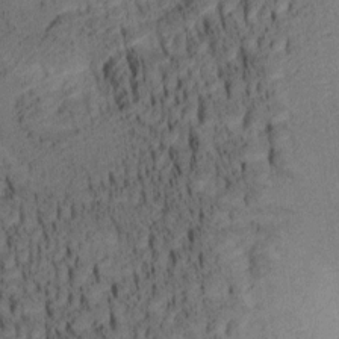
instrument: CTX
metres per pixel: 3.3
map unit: lAa
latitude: 4.1767
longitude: -115.2725
